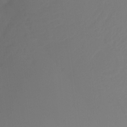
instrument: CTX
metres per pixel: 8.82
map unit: Ht
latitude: -14.8597
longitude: -49.8016
